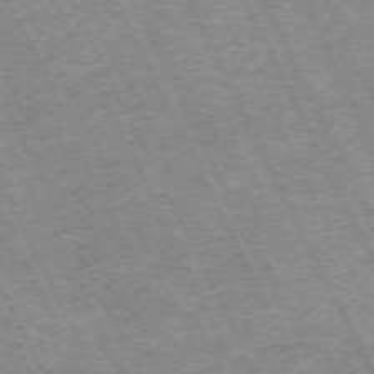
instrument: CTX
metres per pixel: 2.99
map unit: Hpe
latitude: -71.2565
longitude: 11.3888
